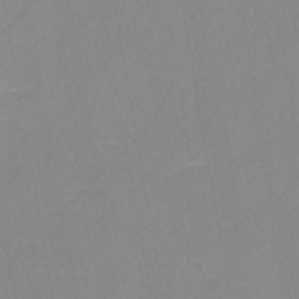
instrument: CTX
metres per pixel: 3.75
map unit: HNb
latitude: -45.1053
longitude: -40.7435
